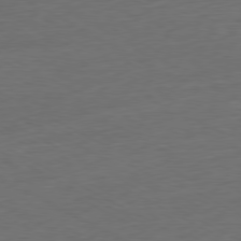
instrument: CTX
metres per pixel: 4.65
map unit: Ap
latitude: -79.8611
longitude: -56.9324
